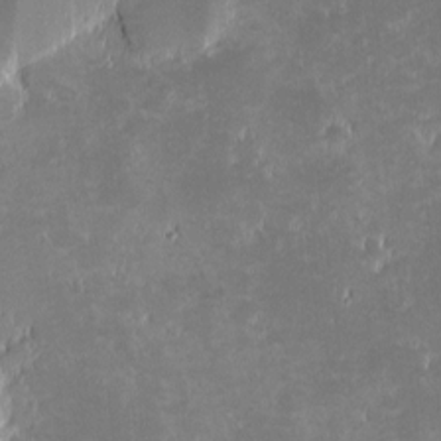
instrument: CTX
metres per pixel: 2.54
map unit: eHh
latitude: -1.6155
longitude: -85.6505
